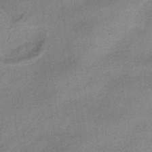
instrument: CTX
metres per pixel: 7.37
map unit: HNhu
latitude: -43.1242
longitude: 90.4062
